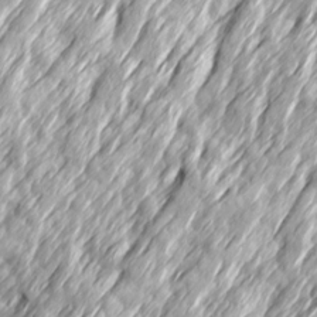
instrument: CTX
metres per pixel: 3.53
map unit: Ave
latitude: 15.1215
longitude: -136.4979
